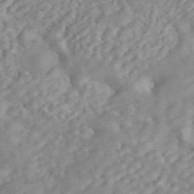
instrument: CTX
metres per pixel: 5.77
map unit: ANa
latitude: 45.7638
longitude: 24.6707
